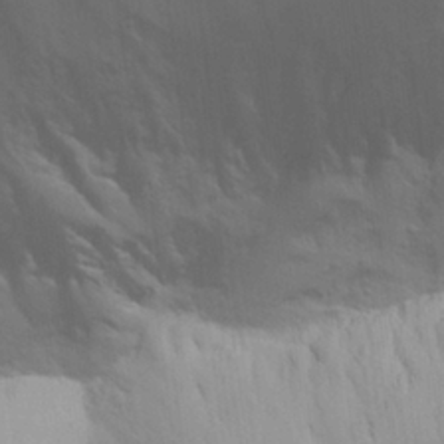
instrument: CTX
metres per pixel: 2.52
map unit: Aa
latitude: 28.3656
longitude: -144.5546
